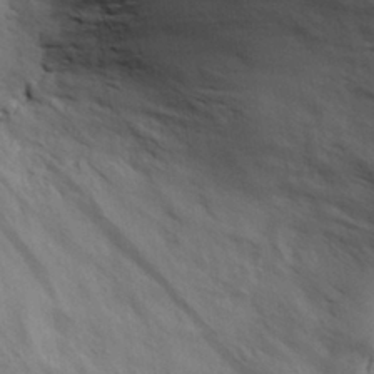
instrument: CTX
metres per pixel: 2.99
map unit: eHh
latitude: 28.5923
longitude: -75.3860
